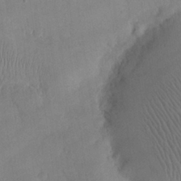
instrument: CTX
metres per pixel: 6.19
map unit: eHh
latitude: 24.9702
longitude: -66.1766
